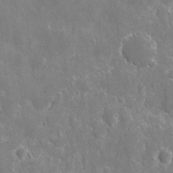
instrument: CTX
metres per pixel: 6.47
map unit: eHh
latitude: 9.4615
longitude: -70.1389
